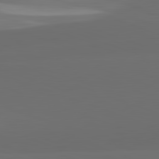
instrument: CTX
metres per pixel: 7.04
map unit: lApd
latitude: 82.2333
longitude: 135.8800
